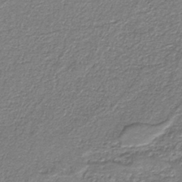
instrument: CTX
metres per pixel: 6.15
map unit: eAb
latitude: -37.9367
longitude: 51.4832
